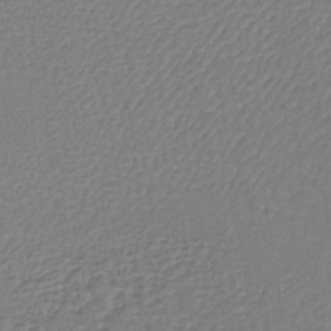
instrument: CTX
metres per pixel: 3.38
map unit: lHb
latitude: -38.0094
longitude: 59.1809
